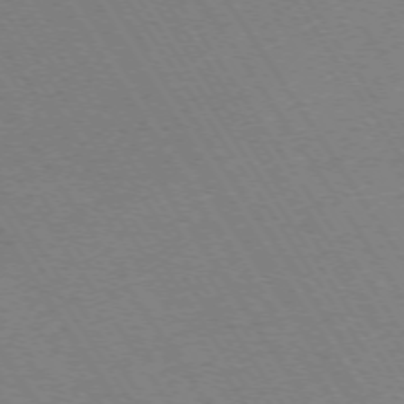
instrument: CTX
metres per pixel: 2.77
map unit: Ap
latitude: -73.2943
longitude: -70.6301
